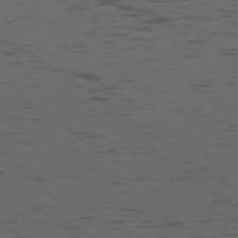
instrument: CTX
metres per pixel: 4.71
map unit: Ap
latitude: -79.7288
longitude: -99.7827
